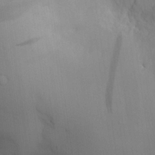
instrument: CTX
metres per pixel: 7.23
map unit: Aa
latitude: 26.3656
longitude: -132.1578
